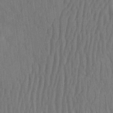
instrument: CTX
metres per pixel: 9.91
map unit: HNhu
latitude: -2.6329
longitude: 14.1984
